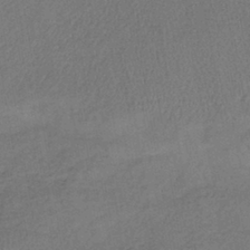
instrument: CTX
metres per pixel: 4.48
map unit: lHb
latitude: -39.5021
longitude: 72.8975
